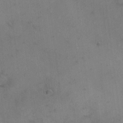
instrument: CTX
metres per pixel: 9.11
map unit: Hto
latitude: 6.5735
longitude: -62.2334
